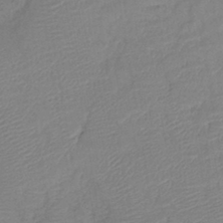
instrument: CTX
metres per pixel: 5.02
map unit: eHb
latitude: -40.2928
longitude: 77.8800
